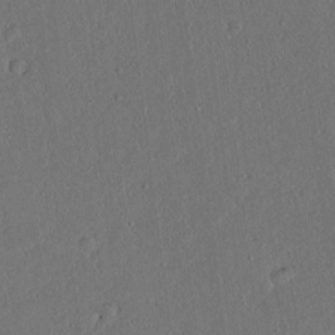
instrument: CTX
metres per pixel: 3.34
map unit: lAvf
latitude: 7.7827
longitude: 168.3684
